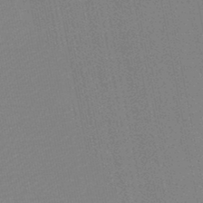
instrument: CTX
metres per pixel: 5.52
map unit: lHb
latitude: -46.4251
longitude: 57.3509
